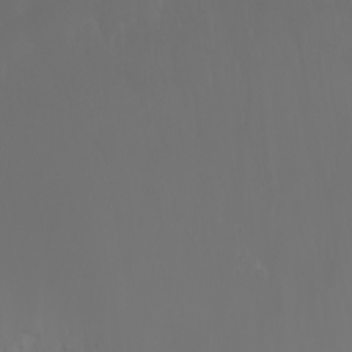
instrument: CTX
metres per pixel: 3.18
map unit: Nhu
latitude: -7.2187
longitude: -84.3845
